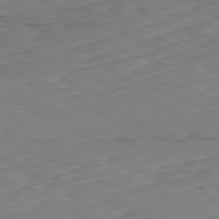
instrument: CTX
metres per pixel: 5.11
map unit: Ap
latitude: -82.0283
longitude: -69.0648
